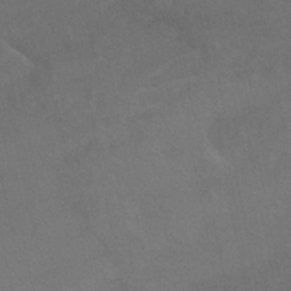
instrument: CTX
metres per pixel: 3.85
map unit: HNhu
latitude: -39.5021
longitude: 97.1242
